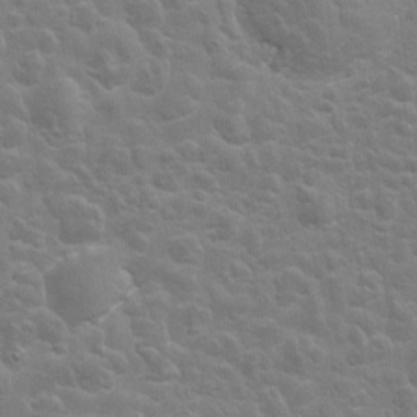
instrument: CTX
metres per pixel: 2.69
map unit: Hto
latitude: 8.9325
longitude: -31.4805
